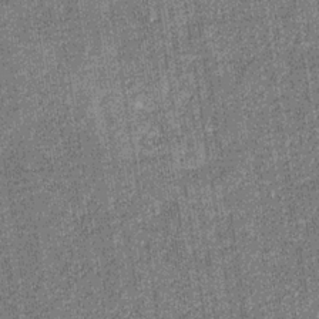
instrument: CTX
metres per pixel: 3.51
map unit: eHb
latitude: -30.6896
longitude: 67.6533
